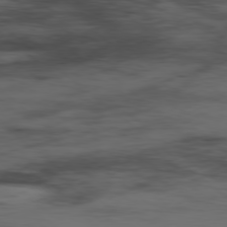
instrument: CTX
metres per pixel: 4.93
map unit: Hpe
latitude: -78.9730
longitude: 12.4440
